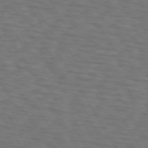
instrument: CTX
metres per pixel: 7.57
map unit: lApd
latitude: 72.9136
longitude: -73.9528
